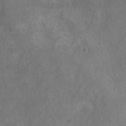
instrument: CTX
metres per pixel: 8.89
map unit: Nhu
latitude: 6.4412
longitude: -19.9150
